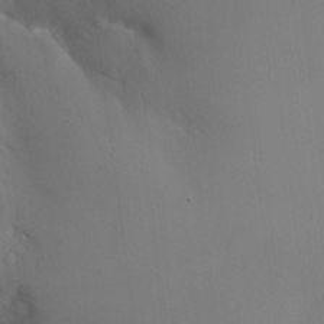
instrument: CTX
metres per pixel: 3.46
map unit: Nhu
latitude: -25.1053
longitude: -72.6113
